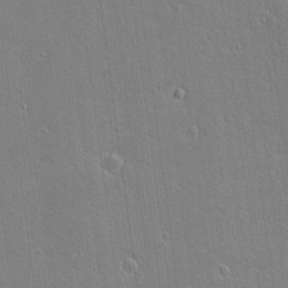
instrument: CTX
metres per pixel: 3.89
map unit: lAvf
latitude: 16.6868
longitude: -127.8772
